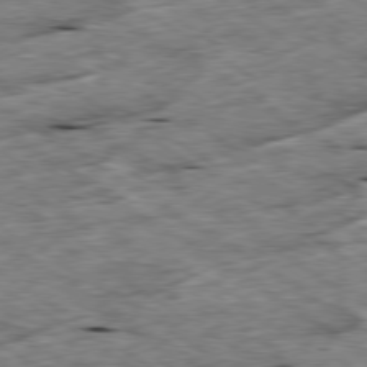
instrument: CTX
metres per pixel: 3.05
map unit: Ap
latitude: -79.7666
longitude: -86.9514
